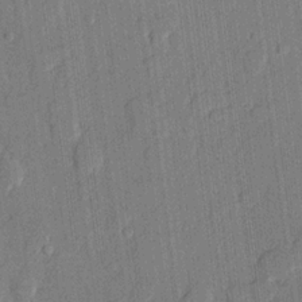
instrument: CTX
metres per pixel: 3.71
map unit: lHvf
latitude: 21.5749
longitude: 144.7085
